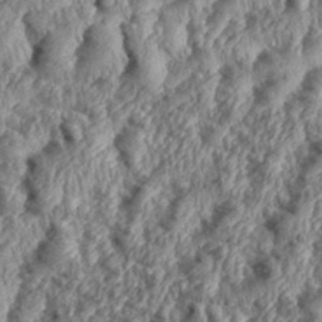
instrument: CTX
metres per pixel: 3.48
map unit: eHh
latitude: 35.8016
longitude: -137.5749
